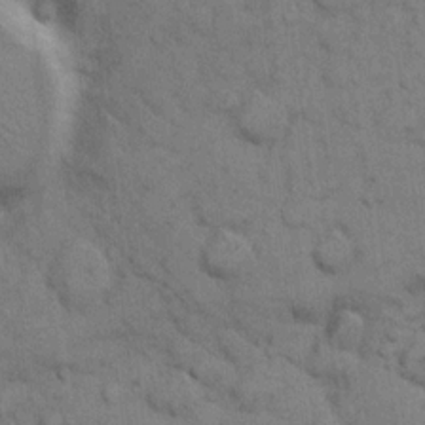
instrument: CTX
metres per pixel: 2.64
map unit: eHh
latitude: 7.5182
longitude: -65.1781
